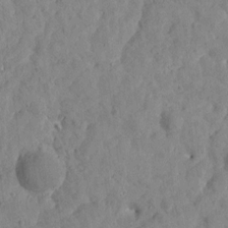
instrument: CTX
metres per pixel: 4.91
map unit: Htu
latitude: 1.9150
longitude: 179.3509
